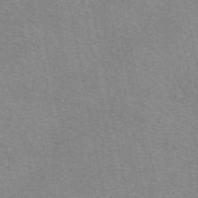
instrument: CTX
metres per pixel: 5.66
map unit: eAb
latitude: 51.1970
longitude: 107.0676
